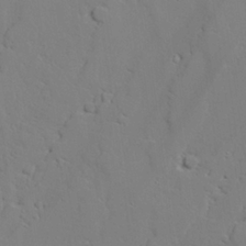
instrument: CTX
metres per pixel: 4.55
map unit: lAvf
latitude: 25.1781
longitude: -109.9150
